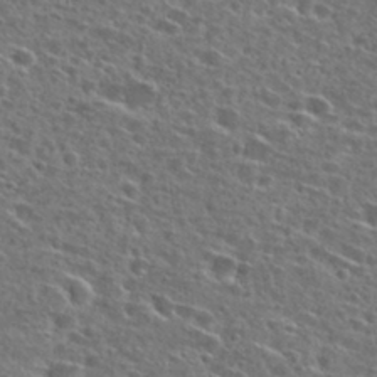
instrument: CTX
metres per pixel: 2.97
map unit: Hto
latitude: 26.6491
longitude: -47.8206
